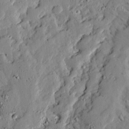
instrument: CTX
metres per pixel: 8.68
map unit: Ave
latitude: 13.3671
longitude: -133.9906
